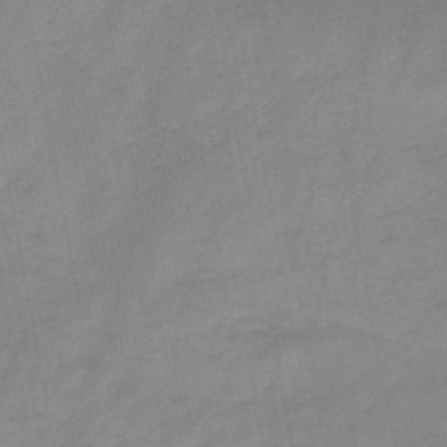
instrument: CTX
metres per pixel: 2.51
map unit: HNb
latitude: -46.1417
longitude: -38.3089
